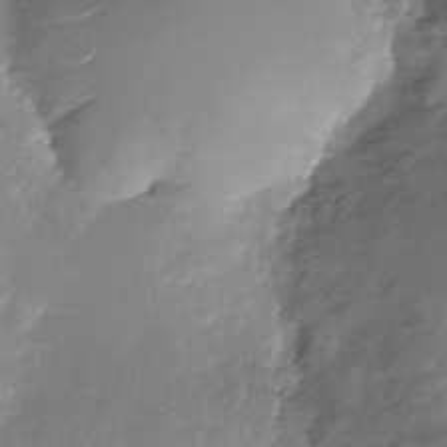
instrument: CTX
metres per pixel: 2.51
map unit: Nhu
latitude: -27.6343
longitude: -78.5924
